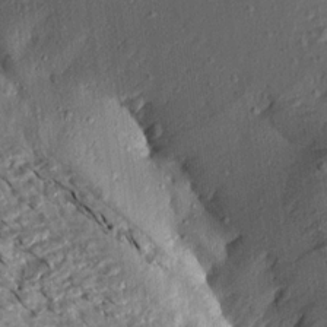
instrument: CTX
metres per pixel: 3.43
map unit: Aa
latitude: 14.5168
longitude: -143.5560
